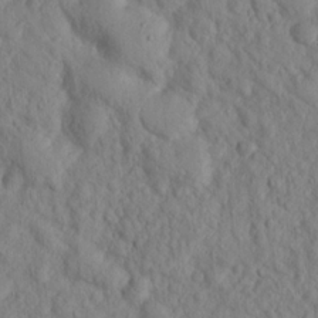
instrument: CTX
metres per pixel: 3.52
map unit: lHvf
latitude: 15.0459
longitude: 177.9367
